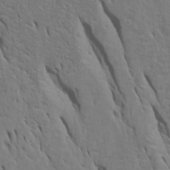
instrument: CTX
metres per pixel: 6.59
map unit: Htu
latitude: -6.6329
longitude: 144.8219
